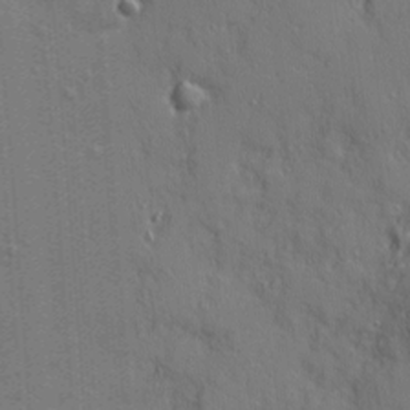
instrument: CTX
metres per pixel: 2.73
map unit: Ave
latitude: 10.9325
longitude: -101.8961
